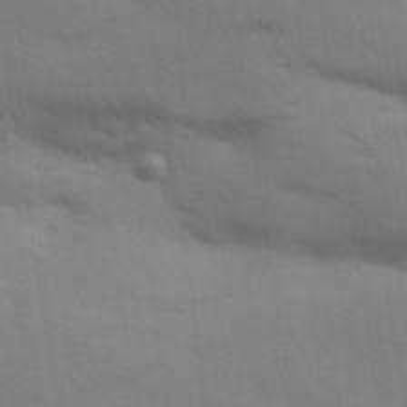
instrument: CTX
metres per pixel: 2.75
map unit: Aa
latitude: 31.7639
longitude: -146.4979
